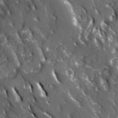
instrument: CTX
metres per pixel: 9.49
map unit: Ave
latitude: 15.8395
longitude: -130.9892
